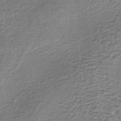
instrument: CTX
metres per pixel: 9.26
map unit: lHb
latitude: -36.6896
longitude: 60.7652
